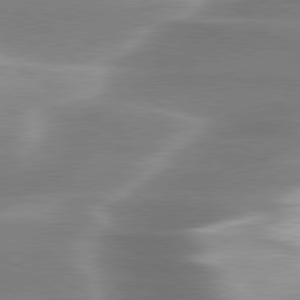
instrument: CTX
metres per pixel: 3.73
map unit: lApd
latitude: 79.9528
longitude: -118.8947
